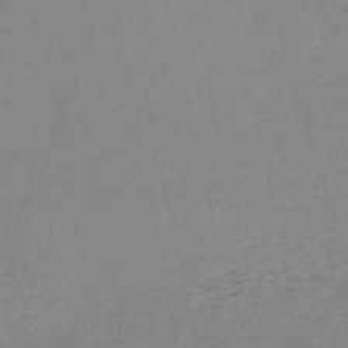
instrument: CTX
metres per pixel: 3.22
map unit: HNb
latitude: -53.0486
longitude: -42.0255
